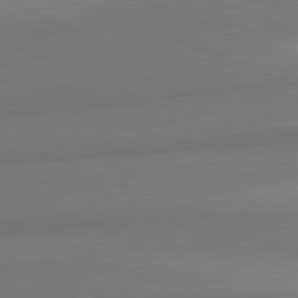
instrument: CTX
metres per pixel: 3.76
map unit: lApd
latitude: 82.0633
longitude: 153.0864
